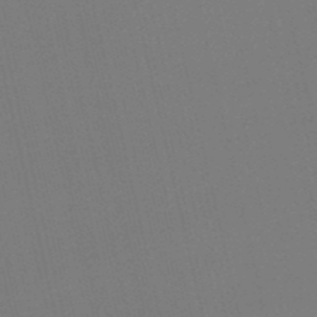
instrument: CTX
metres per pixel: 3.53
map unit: lHb
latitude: -47.1809
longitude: 60.9353
